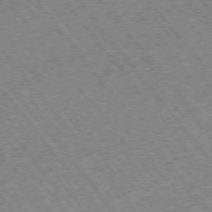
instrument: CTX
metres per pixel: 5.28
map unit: Hpe
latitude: -75.3510
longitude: -18.3467
